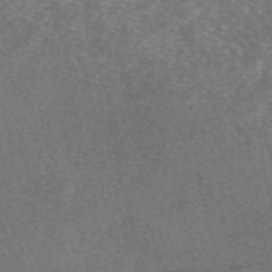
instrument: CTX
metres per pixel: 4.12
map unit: eAb
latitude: 47.5183
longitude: 109.6344
